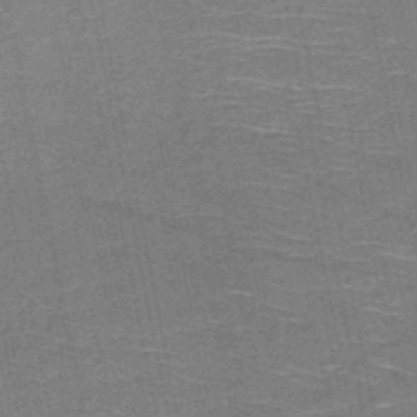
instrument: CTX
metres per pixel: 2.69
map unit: HNb
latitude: -51.3510
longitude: -44.3467
